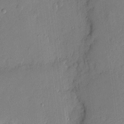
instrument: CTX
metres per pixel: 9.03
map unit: eHh
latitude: 5.2915
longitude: -72.2901
